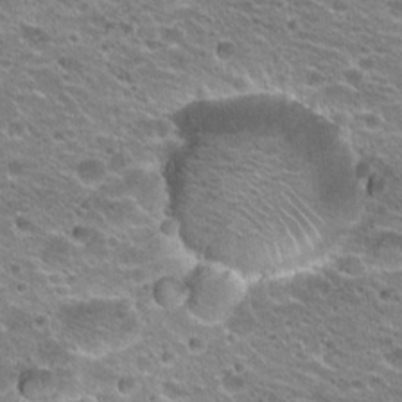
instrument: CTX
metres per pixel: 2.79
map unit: Hto
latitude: 20.8947
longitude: -32.9514
